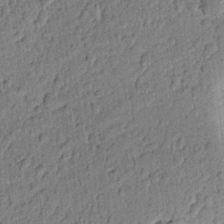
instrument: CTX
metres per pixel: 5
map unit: lAvf
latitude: 8.5735
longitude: 165.1243
